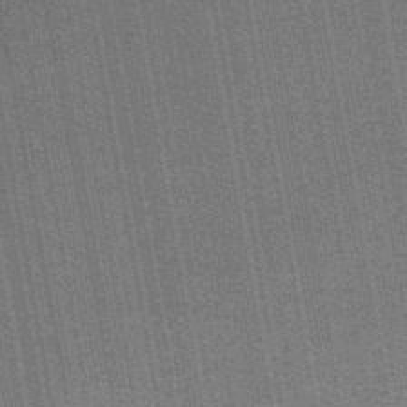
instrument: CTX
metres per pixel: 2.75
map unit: lHb
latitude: -44.9731
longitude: 57.9367
